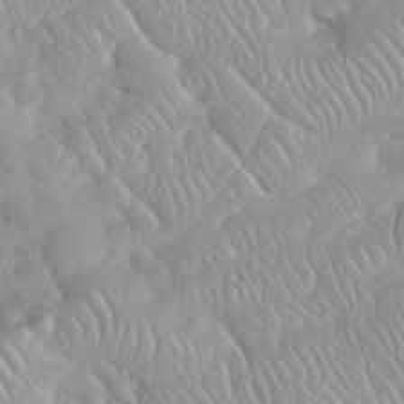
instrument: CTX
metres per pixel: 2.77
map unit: eHh
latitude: 35.1403
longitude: -63.2915
